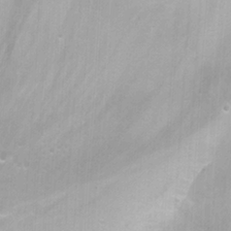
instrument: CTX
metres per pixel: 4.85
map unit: Nhu
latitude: -7.2565
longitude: -51.0836
